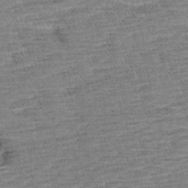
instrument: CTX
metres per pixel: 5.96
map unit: Aa
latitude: 6.7435
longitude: -136.8569
